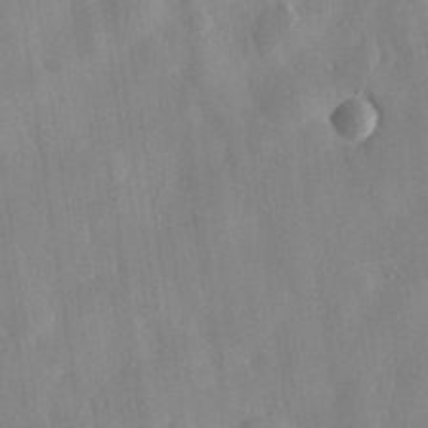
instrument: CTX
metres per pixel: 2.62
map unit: eHh
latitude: 30.6491
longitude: -76.0444
